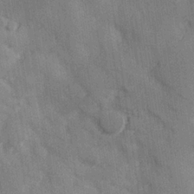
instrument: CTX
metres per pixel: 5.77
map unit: Hve
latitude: 25.6882
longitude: 147.5588
